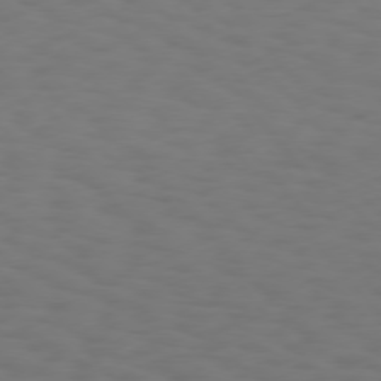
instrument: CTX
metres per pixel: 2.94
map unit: Hpe
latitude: 75.4615
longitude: -133.0647
